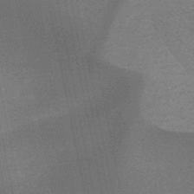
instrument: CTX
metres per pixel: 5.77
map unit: HNb
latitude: -49.5022
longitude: -51.6316
